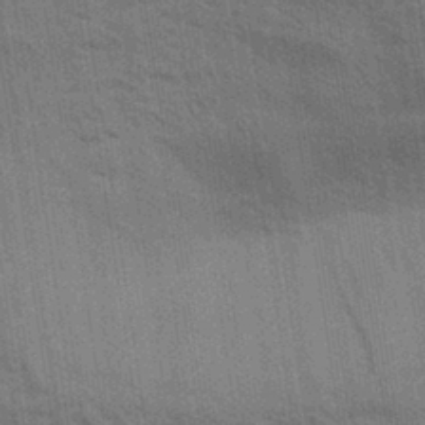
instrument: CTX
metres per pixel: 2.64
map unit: Aa
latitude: 32.6490
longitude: -140.1199
